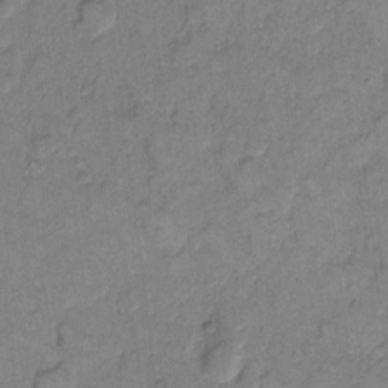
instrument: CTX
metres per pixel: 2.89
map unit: eHh
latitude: 10.3467
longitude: -64.3467
